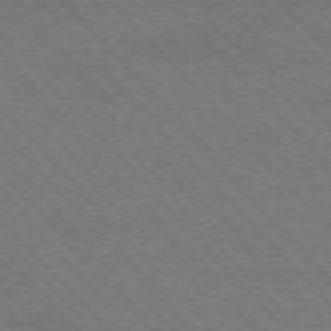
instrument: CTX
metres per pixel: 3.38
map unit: Hpe
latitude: -77.1242
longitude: -13.1403
